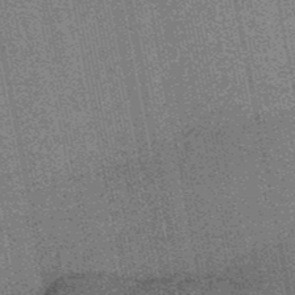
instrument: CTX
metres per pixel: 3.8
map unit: HNb
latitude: -50.1984
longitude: -42.3278
